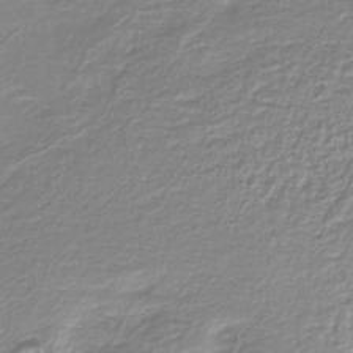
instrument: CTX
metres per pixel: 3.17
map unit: HNb
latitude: -40.5763
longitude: 51.3510
